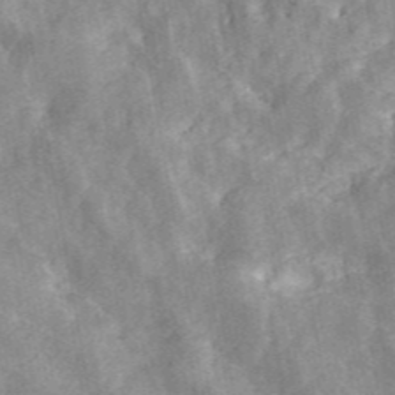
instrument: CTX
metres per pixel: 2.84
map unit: ANa
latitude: 45.8961
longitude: 30.1983
